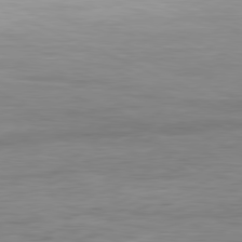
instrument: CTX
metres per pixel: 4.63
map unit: Ap
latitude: -81.1431
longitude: -81.0458
